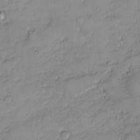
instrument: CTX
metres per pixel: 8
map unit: eHh
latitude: -1.6722
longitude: -82.9324
